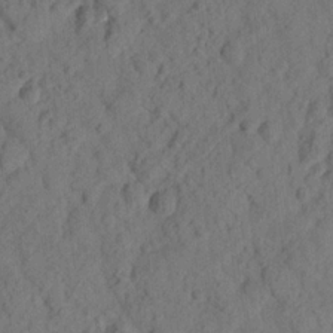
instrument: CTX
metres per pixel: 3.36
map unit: lHvf
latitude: 14.8569
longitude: 178.1605
